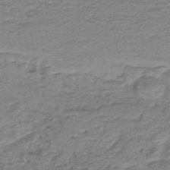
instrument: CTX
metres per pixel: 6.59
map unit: HNb
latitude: -44.7652
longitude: 51.1809
